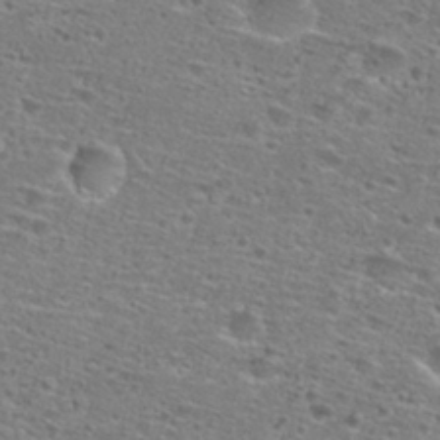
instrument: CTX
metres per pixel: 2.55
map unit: Nhu
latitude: 28.3656
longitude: -47.9906
